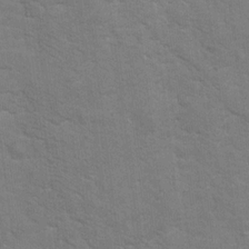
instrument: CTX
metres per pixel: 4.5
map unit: Hto
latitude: 17.3104
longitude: -38.2333
